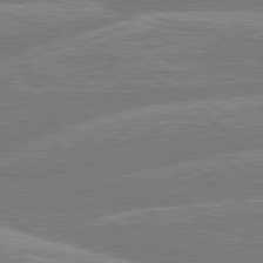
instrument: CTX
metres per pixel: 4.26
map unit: lApd
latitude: 79.8584
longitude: -156.9513
